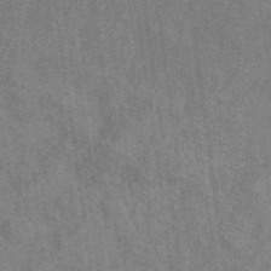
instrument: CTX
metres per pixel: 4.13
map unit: eHb
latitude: -44.0661
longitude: 88.9164
